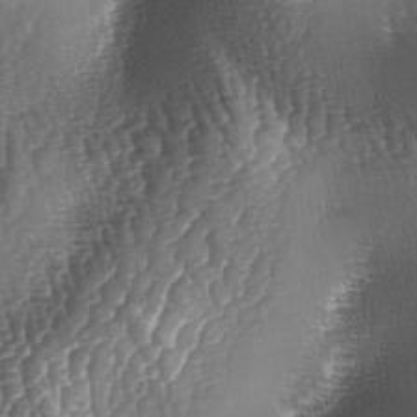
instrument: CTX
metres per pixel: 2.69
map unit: lAa
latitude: -5.6344
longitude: -127.4804
